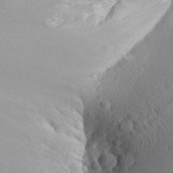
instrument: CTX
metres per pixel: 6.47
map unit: Aa
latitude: 27.0836
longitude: -144.8380
